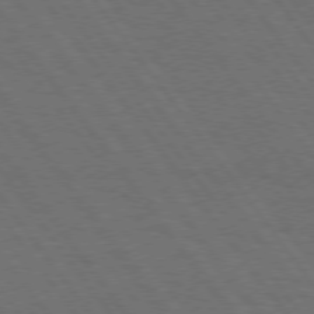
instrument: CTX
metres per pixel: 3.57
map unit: Hpe
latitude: 75.1781
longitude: -137.4427
